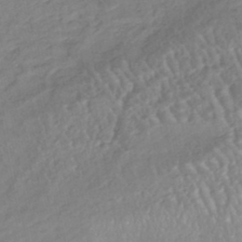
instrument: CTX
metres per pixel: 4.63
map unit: HNhu
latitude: -46.6140
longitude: 92.8975
